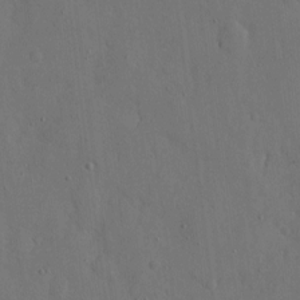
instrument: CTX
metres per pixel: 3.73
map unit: eHh
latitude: 7.1781
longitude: -68.2901
